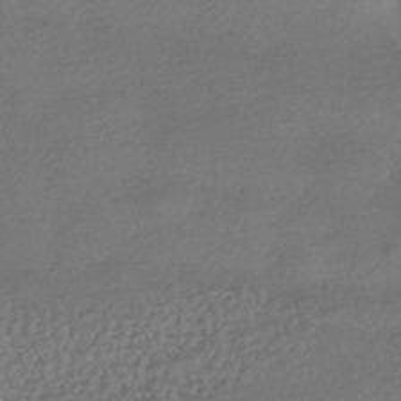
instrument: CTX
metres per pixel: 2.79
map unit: HNhu
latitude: -42.8219
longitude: 95.1809
